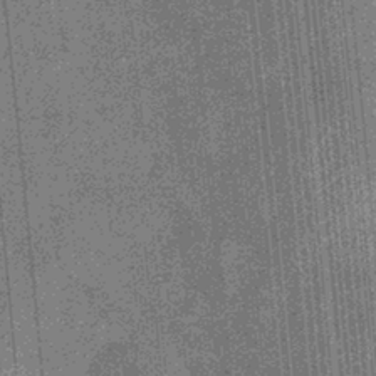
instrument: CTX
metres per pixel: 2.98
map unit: eHb
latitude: -32.5385
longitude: 73.8422
